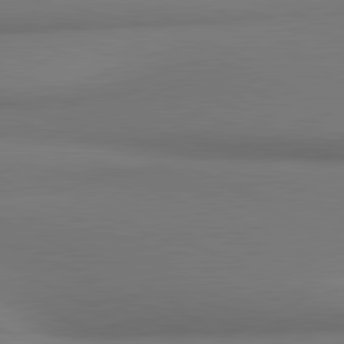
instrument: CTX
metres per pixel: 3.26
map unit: lApd
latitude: 81.1970
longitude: 174.4440
